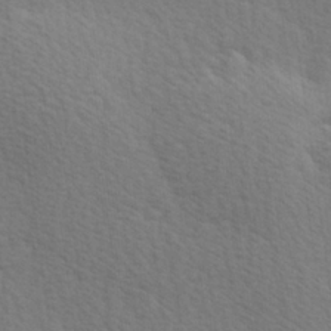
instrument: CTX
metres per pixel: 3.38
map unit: Hve
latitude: 26.3089
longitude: -94.0255
